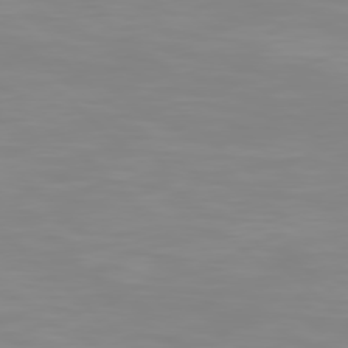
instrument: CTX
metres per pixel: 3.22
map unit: Hpe
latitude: 77.8394
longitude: -124.6301
